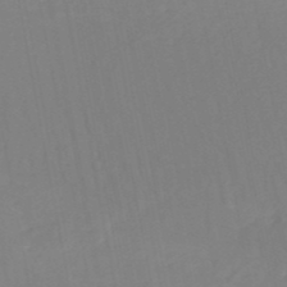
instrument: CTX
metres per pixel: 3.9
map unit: HNb
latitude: -50.6896
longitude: -53.5560
